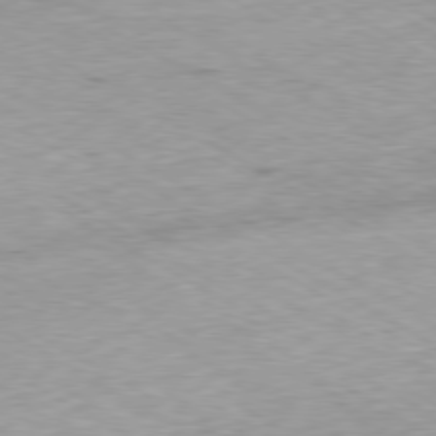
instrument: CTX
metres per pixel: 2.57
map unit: Hpe
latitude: -80.2173
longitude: 21.3320
